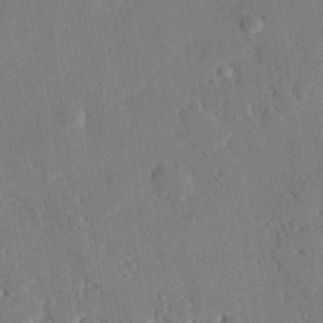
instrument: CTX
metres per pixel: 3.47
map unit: eHh
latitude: 25.9528
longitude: -81.2159
